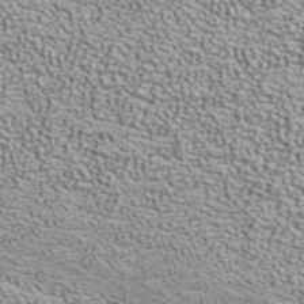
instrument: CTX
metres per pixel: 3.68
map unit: ANa
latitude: 40.1010
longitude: 21.0297
